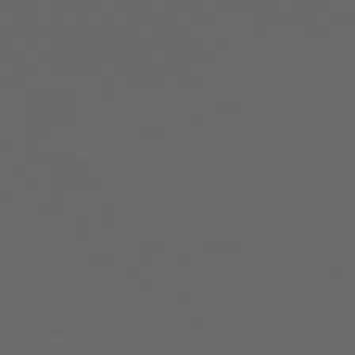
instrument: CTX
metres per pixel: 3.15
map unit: Hpe
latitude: 77.2348
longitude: -168.2523
